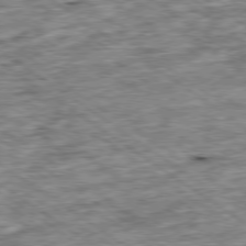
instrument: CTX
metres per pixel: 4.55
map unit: Ap
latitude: -79.4076
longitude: -75.4238
